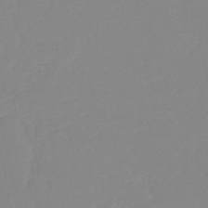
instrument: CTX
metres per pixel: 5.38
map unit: HNb
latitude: -44.8975
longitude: 55.2376
